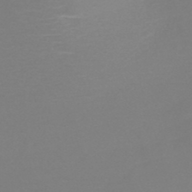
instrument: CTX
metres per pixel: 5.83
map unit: HNb
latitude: -46.3495
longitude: -42.4034
